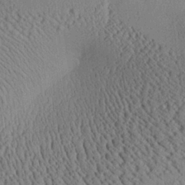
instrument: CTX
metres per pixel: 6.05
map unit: Aa
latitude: 25.3670
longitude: -134.7435
